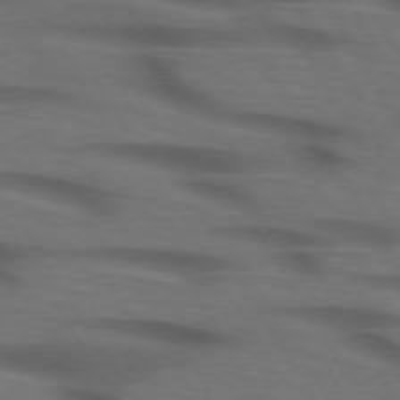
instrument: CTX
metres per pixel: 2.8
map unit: lApd
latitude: 73.7261
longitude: -73.9339
